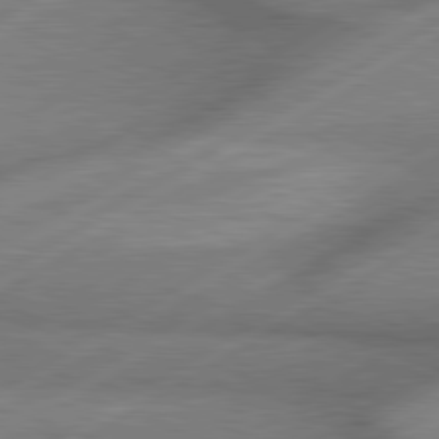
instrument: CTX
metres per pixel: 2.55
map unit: lApd
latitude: 80.2333
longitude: -118.5734
